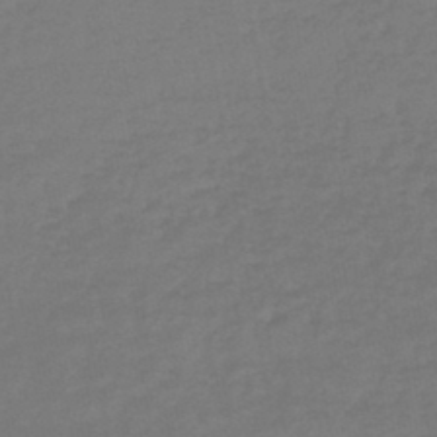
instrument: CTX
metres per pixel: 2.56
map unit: lHb
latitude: -45.4832
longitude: 68.2928
